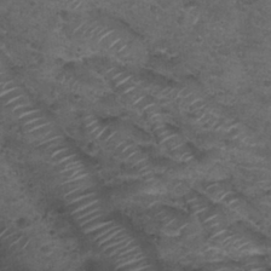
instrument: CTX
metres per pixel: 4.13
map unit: Nhu
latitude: 29.5938
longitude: -49.6694
